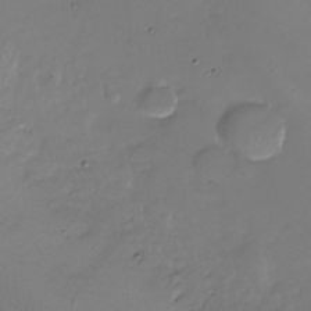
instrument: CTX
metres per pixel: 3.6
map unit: Nhu
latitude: -27.7099
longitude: -58.7246
